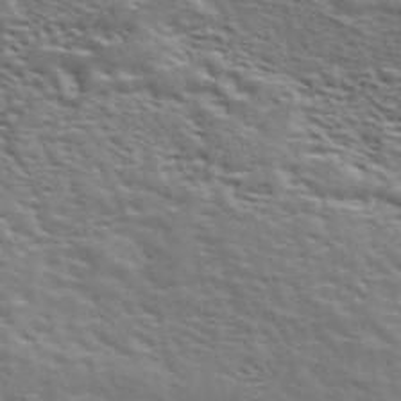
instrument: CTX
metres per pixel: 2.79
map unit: ANa
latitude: 48.5546
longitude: -74.9892
